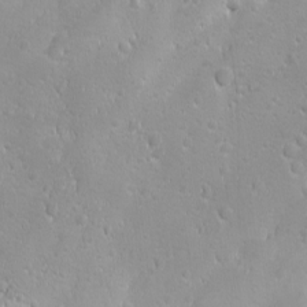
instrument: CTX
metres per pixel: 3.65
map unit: Ave
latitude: -10.8030
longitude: -121.1781
